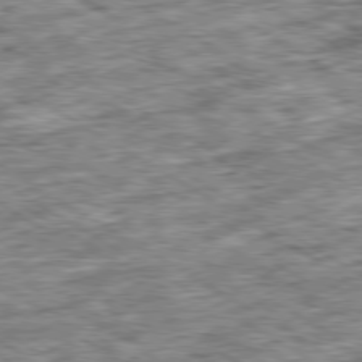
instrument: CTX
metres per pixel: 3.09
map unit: Ap
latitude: -79.9367
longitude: -74.0444
